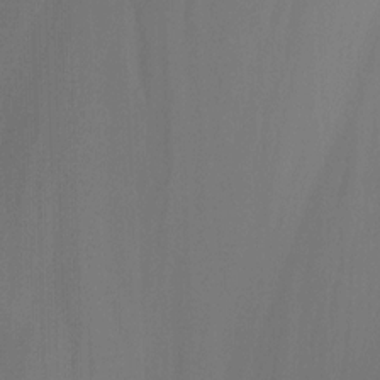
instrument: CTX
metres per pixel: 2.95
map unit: Ht
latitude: -14.5763
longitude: -57.4993
